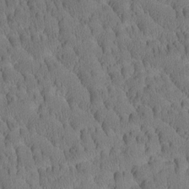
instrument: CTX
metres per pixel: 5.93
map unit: Htu
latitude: -3.5777
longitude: 172.7085
